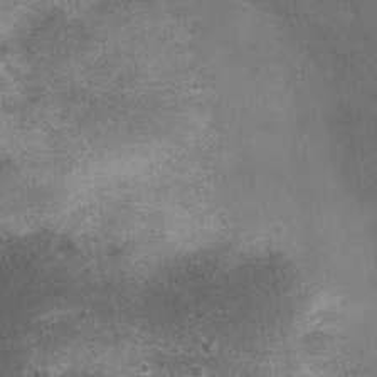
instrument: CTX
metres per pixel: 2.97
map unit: Nhu
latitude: 2.7813
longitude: -17.0458
